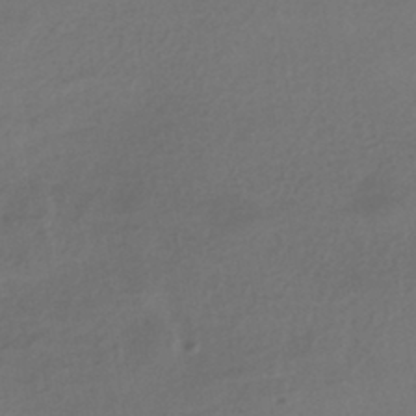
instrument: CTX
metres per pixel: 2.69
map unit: HNhu
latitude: -42.5195
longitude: 95.9556
